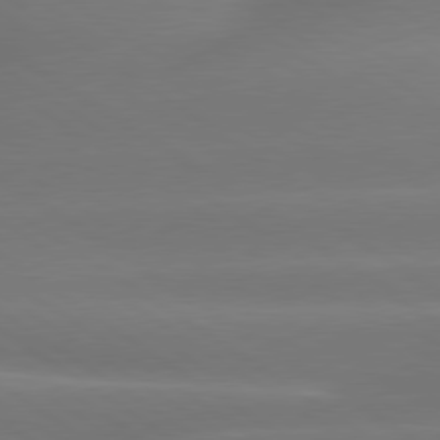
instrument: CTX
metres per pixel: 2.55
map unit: lApd
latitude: 79.5938
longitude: -134.7435
